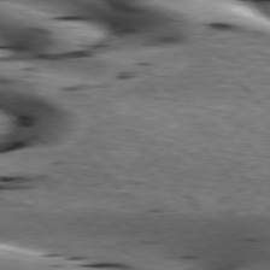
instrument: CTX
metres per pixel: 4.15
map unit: lApd
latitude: 76.4412
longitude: -61.3292
